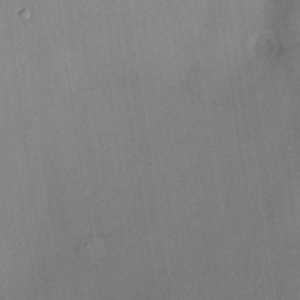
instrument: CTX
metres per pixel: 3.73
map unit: HNhu
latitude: 13.5371
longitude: 11.2565
